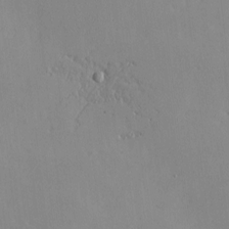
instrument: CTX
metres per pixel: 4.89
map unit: Nve
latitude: -8.8219
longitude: 173.6911
